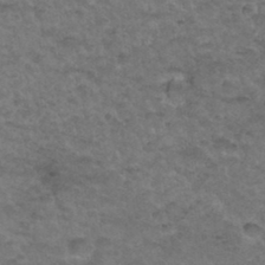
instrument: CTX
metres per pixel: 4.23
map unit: Hto
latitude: 35.8772
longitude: -49.8583
